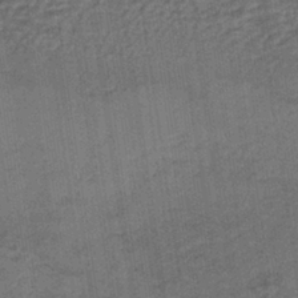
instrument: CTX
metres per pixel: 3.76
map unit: lHb
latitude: -36.3117
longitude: 59.3320
